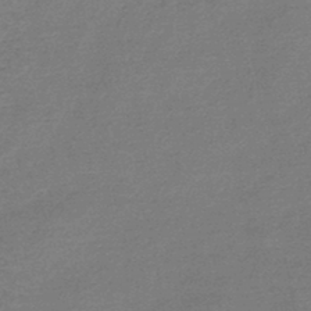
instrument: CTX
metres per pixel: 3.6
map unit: lHb
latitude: -44.2928
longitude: 77.8044
